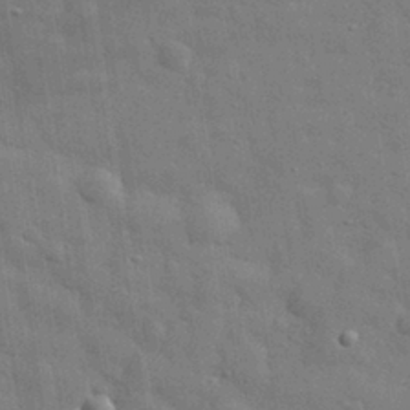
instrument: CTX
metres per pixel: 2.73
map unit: eHh
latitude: 29.9339
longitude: -75.0647
